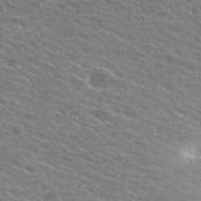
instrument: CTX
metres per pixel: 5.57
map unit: Hto
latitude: 26.3467
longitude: -39.8016
